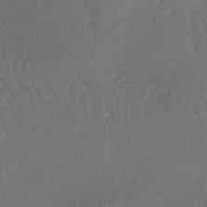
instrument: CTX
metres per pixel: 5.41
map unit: lHb
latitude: -43.6154
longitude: 64.6897
